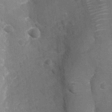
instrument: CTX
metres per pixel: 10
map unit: Nhu
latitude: -22.3118
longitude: -55.8205
